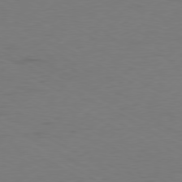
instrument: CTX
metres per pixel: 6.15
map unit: Ap
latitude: -79.4643
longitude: -57.0080
